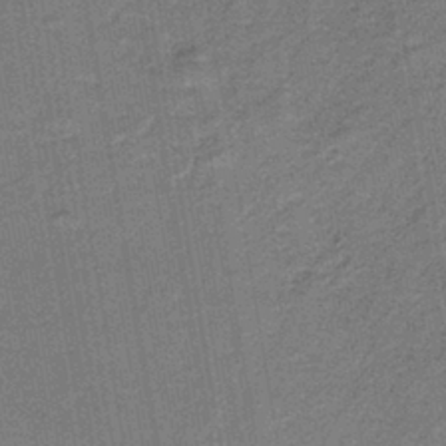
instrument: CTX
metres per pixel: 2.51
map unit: HNb
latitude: -39.8423
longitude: 51.0864
